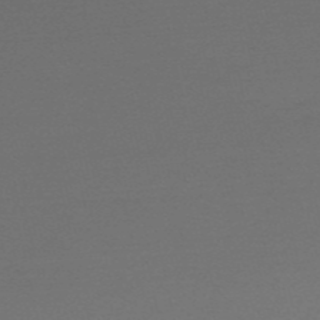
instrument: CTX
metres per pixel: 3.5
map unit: HNb
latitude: -55.0109
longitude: -40.9135
